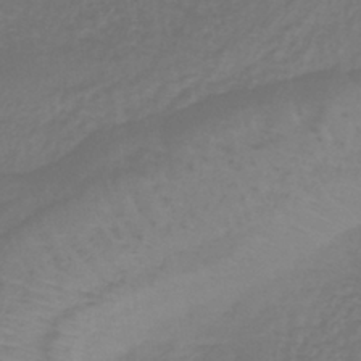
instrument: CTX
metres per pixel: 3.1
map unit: lHb
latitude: -40.9164
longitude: 61.1998
